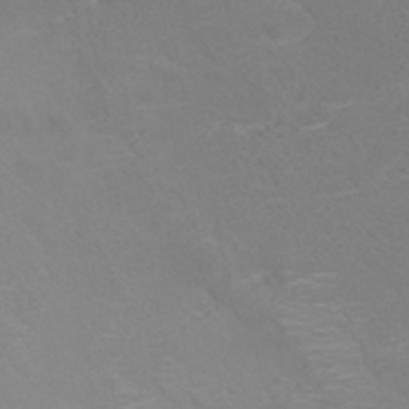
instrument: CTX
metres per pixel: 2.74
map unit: ANa
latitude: 36.5546
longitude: 14.0283
